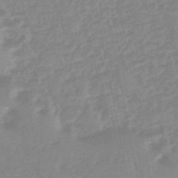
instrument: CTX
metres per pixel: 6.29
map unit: eHb
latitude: -45.2943
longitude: 85.1620
